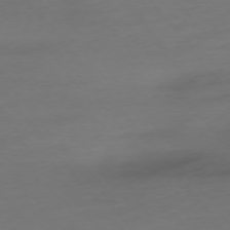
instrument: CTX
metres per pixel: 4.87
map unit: Hpe
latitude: -75.6533
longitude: -15.3671
